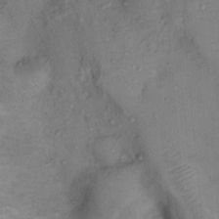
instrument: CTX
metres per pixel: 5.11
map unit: Nhu
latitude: 11.9339
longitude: -28.4034
